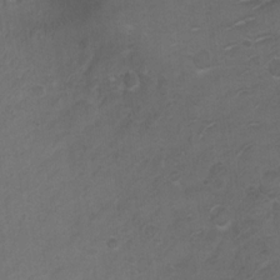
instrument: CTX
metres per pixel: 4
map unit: Ht
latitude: 4.3845
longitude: -29.2348
